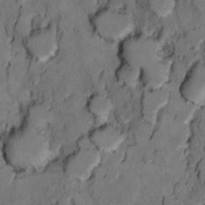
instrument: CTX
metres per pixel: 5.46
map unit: Ht
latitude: 10.8002
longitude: -32.1956
